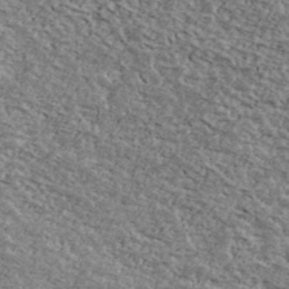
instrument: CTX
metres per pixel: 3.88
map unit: Ave
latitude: 40.9702
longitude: -108.8569
